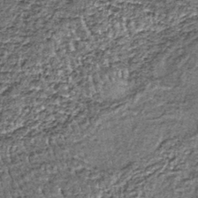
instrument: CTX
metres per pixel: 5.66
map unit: lHb
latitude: -39.2943
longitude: 65.2754
